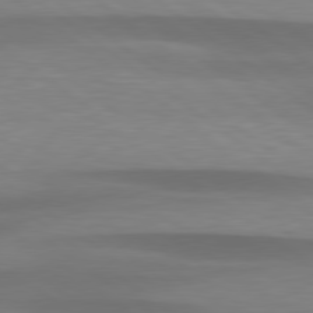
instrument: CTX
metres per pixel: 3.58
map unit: lApd
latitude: 79.3671
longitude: -89.8206
